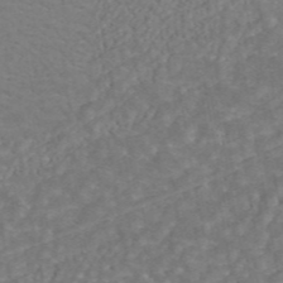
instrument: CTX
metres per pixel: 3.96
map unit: ANa
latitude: 45.1214
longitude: 26.2928
